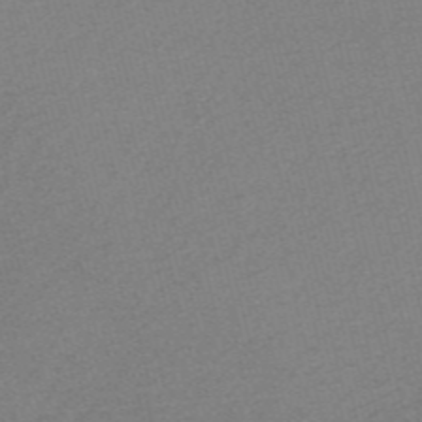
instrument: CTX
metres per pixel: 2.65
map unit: Nve
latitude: -56.3684
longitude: 61.2187
